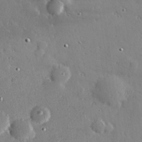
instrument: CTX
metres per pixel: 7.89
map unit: Hve
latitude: 26.8191
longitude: -93.1781
